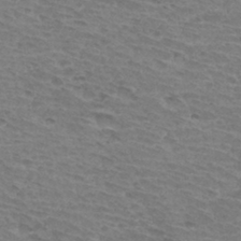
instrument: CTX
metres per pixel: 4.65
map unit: Hto
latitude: 33.6694
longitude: -45.4993
